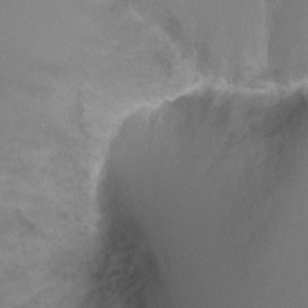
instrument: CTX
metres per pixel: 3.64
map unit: Ht
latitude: 1.9717
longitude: -24.9513
